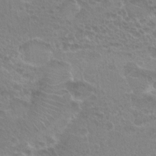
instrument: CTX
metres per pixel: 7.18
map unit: Hto
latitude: 20.6869
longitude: -40.5923
